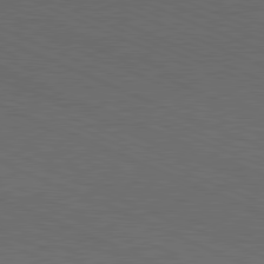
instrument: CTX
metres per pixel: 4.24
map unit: Hpe
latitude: -82.1417
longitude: 19.3699
